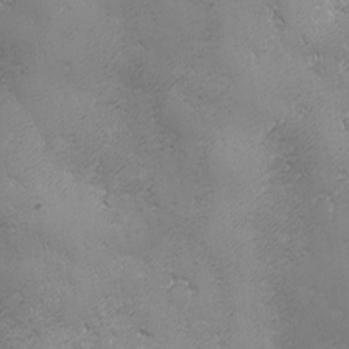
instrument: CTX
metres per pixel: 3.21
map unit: Ave
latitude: -7.5399
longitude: -121.1592
